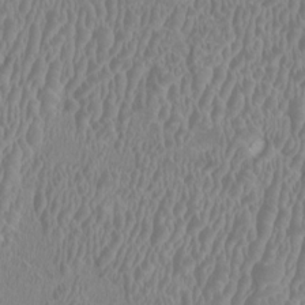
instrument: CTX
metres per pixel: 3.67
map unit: HNhu
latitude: 1.6882
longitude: -2.1766
